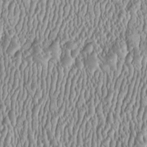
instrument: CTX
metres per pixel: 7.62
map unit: HNhu
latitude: -0.7464
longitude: 1.2376
